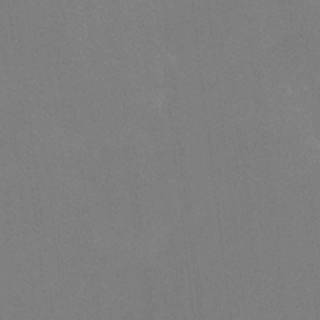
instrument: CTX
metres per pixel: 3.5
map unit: HNhu
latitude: 6.8380
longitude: 5.2565
